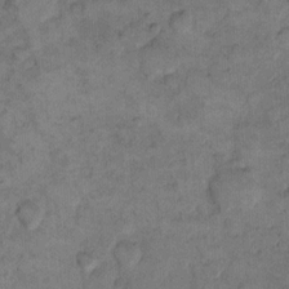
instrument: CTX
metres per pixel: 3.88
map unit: eHh
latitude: 13.1592
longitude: -64.9892
